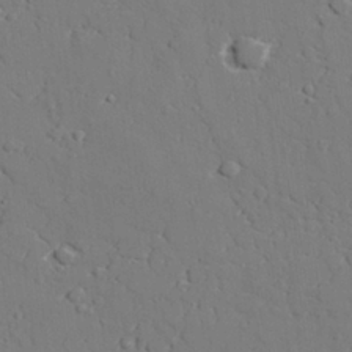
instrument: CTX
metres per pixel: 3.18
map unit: lAvf
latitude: 27.4804
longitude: -109.0647
